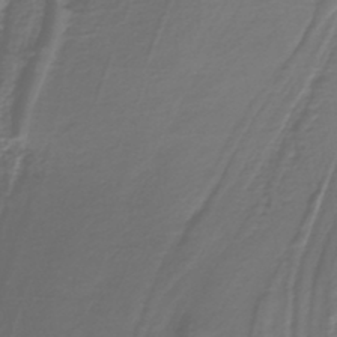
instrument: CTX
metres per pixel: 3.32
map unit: lHb
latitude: -39.5588
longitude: 53.4265
